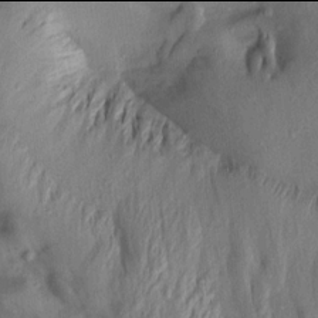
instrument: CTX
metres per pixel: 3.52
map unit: Aa
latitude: 13.9906
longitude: -143.9528
